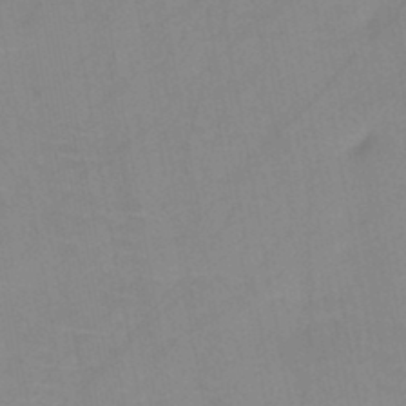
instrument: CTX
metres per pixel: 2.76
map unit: HNb
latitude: -45.1242
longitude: -40.7435
